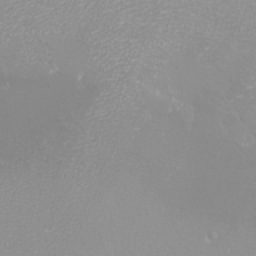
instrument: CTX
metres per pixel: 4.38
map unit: eHh
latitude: -8.2172
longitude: -70.9702
